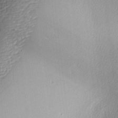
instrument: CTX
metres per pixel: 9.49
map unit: lAa
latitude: -5.9556
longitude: -123.0081
